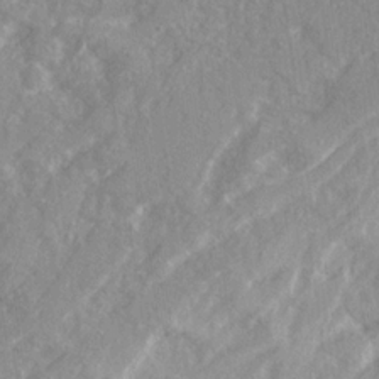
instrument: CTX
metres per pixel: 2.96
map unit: Ave
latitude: 21.2537
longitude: -130.6302
